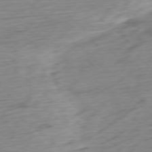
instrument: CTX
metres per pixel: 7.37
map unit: Ap
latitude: -78.4440
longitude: -71.4426
